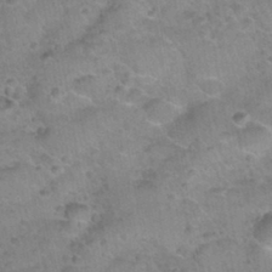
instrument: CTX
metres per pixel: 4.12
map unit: Nhu
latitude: 31.0270
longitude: -52.7246
